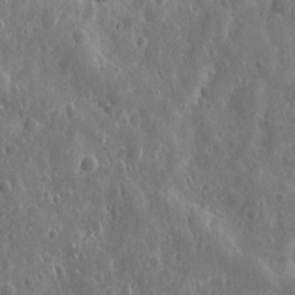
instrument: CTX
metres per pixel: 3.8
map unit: eHh
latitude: 10.9892
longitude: -73.1215
